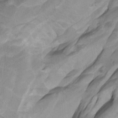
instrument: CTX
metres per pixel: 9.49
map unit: Nhu
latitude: -8.6140
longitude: -65.2159
